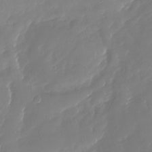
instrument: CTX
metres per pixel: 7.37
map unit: Nhu
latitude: -27.3320
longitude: -61.3292
